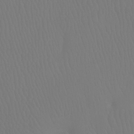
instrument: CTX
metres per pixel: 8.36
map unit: Ht
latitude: -7.1431
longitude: -32.2145
